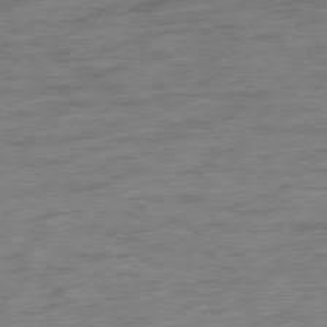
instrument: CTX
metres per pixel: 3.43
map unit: Ap
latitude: -79.1620
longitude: -101.9906
